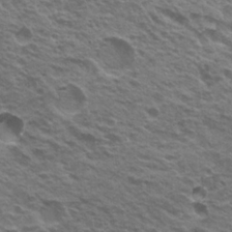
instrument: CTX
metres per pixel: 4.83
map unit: Nhu
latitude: 20.4223
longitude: -31.3671
